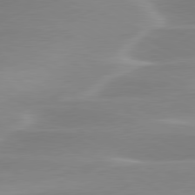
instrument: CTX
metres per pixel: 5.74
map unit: lApd
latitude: 79.9339
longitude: -115.5938
